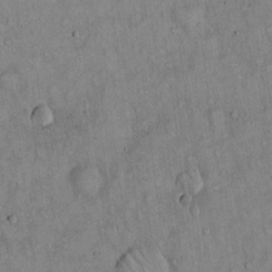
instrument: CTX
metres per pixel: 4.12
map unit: Hto
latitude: 14.1956
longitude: -58.6491
